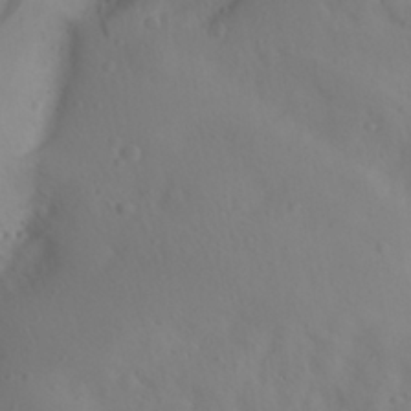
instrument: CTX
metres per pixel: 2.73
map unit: Aa
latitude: 28.2522
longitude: -146.9892
